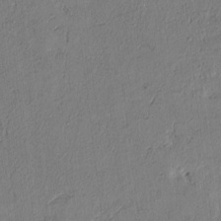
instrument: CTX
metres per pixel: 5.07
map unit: Htu
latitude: 3.4426
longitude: 151.8422
